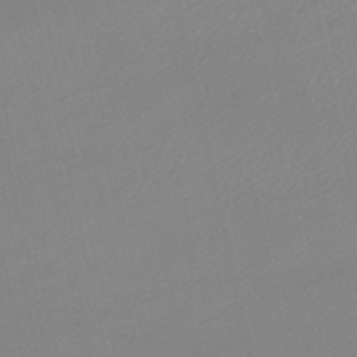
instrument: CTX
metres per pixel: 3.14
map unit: lHb
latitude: -46.4062
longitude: 66.8975
